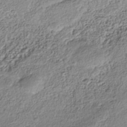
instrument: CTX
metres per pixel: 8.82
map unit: Nhe
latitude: -41.7477
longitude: -111.2537
